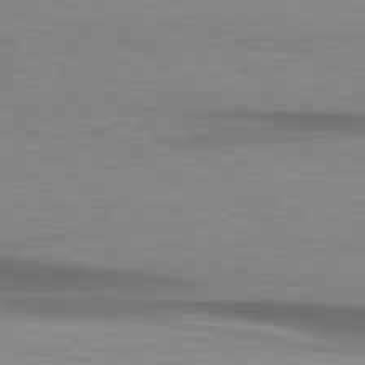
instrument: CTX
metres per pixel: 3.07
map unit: lApd
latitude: 79.4805
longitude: -87.7260
